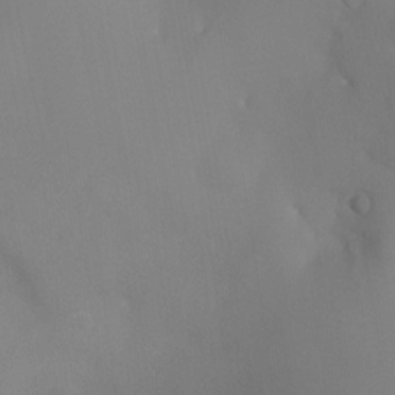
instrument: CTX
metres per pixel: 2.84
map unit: Ht
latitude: -8.6518
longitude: -28.2522
